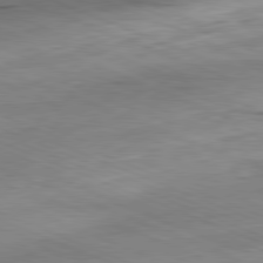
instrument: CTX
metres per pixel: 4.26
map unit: Ap
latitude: -81.8612
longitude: -82.5356
